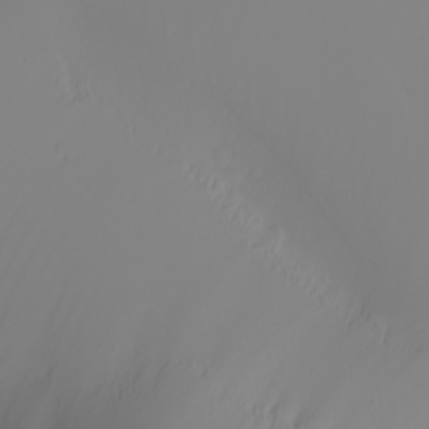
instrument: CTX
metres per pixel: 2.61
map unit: Nhu
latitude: -4.9352
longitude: -94.6680
